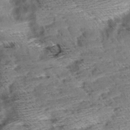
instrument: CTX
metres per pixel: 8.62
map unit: Aa
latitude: 9.3104
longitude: -140.5545
